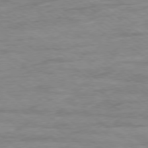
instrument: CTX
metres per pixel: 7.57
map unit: Ap
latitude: -79.0675
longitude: -102.4979
